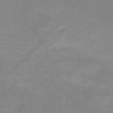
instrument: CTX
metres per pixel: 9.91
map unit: HNb
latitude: -52.0283
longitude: -45.3104
